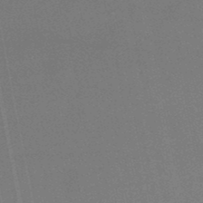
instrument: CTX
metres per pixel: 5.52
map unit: lHb
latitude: -48.9164
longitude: 68.6518
